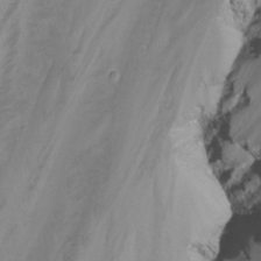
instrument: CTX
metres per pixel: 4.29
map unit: Nhu
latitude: -12.6896
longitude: -74.2523
